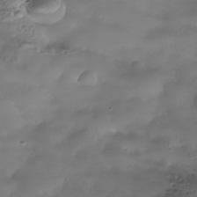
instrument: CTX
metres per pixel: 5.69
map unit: Nhe
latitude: -37.8233
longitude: -118.4412
